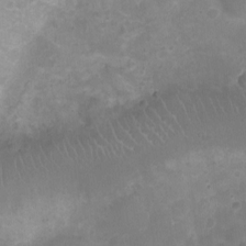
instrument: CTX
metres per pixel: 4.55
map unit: Ht
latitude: -5.7855
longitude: -19.1781
